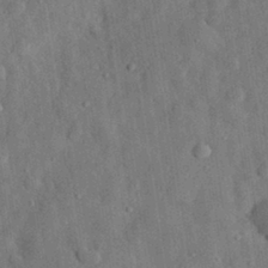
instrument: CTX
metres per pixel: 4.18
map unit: eHh
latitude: 31.1026
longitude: -74.5168
